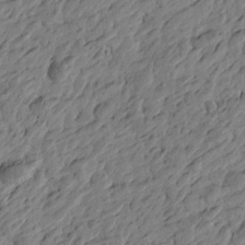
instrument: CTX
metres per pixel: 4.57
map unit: Htu
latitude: -3.2942
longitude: -179.6316
